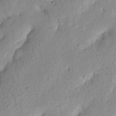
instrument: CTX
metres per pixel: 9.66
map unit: Nhu
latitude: 19.9528
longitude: -74.7813
